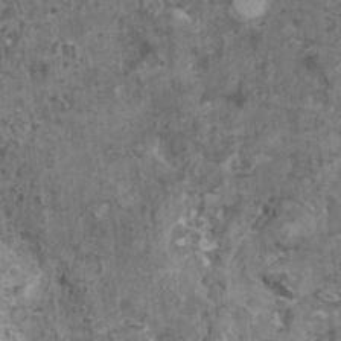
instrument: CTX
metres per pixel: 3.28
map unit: HNhu
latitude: 1.1403
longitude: 4.6140
